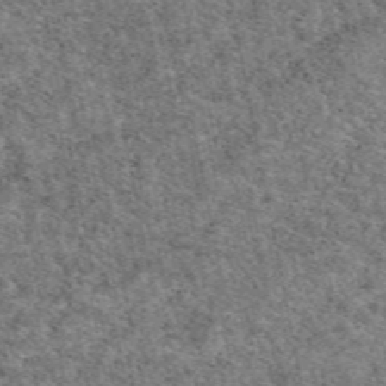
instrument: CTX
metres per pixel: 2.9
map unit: eAb
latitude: 48.4412
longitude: 116.4440
